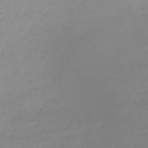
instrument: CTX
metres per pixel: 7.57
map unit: lHb
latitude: -44.5007
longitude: 72.0661
